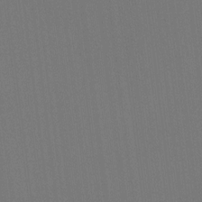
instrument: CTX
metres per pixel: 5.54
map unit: Ht
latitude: -8.5196
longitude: -38.8380
